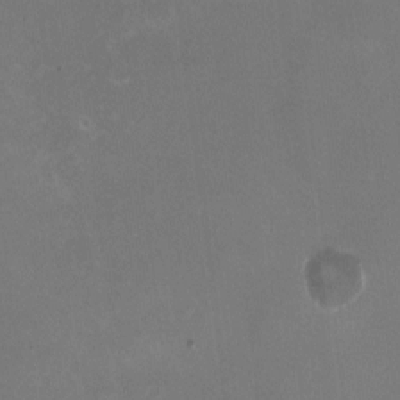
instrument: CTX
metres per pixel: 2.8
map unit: HNhu
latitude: -1.6722
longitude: -4.4412
